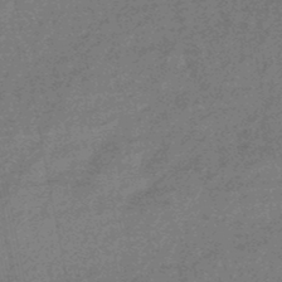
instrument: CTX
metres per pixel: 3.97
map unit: lHb
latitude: -47.9556
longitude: 77.6722
